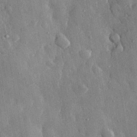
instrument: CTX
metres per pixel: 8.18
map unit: eHh
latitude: 29.9150
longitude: -79.6694
